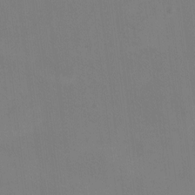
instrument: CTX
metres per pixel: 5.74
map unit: eHh
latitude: -8.7841
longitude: -69.1214
